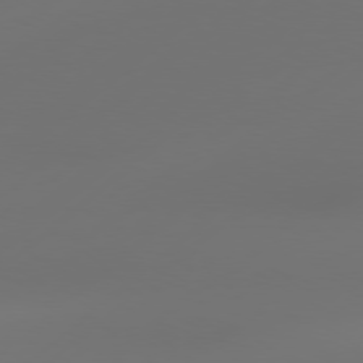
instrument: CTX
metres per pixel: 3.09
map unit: Hpe
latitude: 76.8569
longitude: -130.4601
